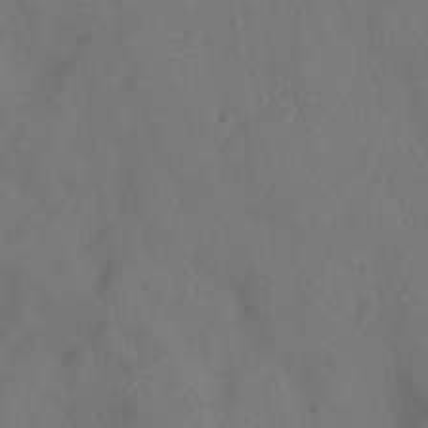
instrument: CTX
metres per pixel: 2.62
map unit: Nhu
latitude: -11.3321
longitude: -21.3482
